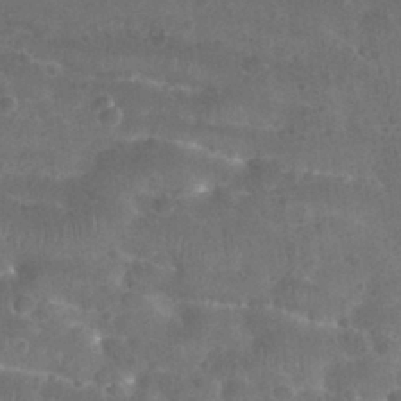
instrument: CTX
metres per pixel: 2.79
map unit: Nhu
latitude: 29.3859
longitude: -53.4805
